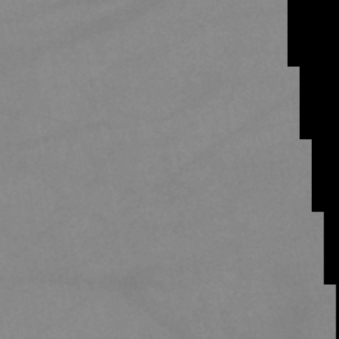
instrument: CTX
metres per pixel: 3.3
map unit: lHb
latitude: -44.6330
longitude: 67.5210
